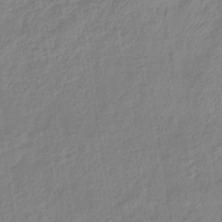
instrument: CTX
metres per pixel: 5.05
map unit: eHb
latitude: -41.1431
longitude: 81.3510
